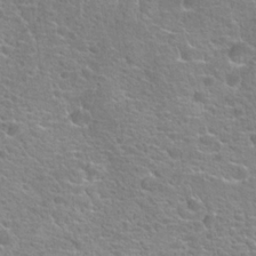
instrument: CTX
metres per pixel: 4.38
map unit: Hto
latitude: 18.3845
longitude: -41.5749
